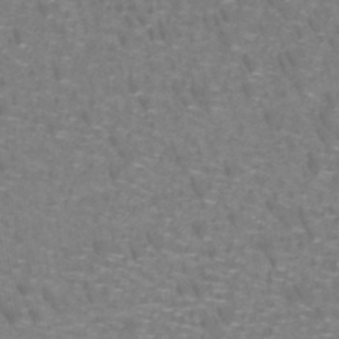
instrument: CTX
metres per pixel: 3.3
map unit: lHb
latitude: -41.9556
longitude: 55.4266
